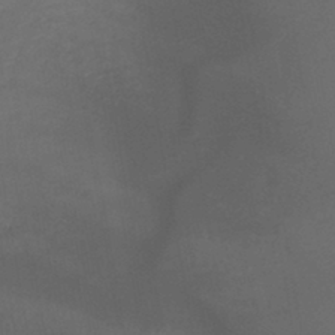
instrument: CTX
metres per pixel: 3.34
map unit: lHb
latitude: -42.5195
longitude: 73.9367
